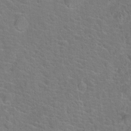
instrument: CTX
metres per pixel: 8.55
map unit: Hto
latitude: 19.2348
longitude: -43.8772
